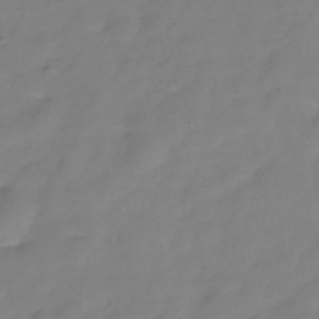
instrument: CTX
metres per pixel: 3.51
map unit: Hve
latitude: -32.3307
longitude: 93.4454
